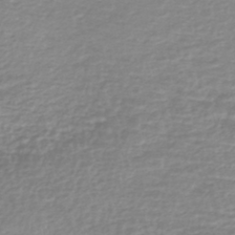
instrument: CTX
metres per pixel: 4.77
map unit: lHb
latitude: -40.6140
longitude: 71.6533
